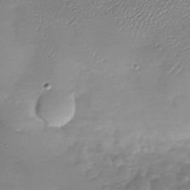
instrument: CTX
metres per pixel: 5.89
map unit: Nhu
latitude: -28.3117
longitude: -58.9325
